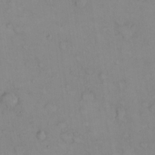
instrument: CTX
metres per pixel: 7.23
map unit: Nhu
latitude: 23.6694
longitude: -62.8191
